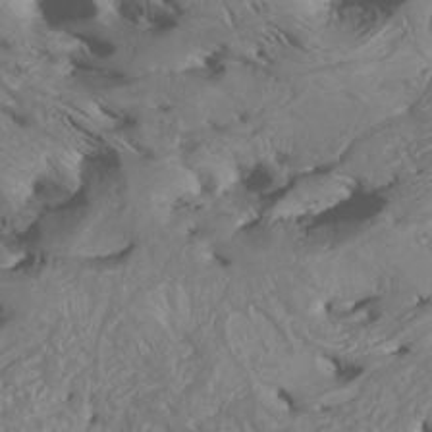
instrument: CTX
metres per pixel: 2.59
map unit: Htu
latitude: -6.4440
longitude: -77.1403
